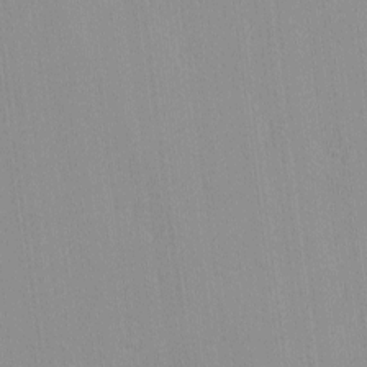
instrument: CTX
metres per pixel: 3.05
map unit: lHvf
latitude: -13.1431
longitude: -103.1025
